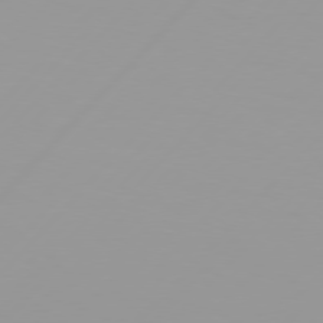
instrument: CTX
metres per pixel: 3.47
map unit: Hpe
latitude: 76.9891
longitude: -139.1025
